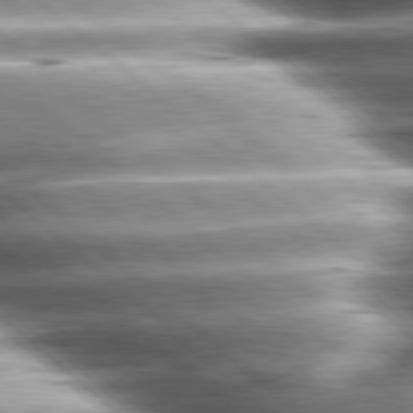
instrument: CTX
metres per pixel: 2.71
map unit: lApd
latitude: 80.3278
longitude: -142.8569
